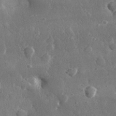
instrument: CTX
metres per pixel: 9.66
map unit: lHvf
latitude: 31.5560
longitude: -88.8947
